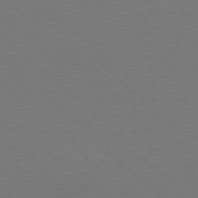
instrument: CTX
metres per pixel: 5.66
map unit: Hpe
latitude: 77.9339
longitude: -149.7639
